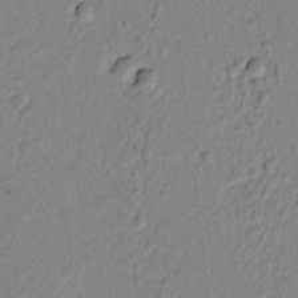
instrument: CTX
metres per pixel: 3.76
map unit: lAvf
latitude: 6.8758
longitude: 166.1039
